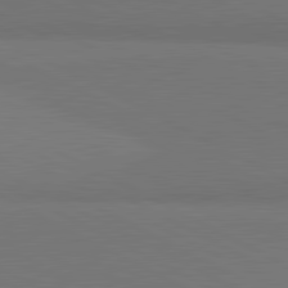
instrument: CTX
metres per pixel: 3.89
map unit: lApd
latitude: 81.8394
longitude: 159.3320
